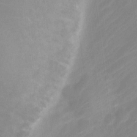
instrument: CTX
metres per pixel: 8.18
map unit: Nve
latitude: -21.0108
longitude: 107.5022
